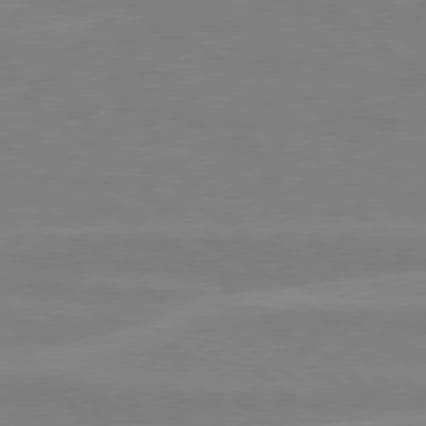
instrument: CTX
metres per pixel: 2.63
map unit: Hpe
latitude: 78.3279
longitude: -126.6491
